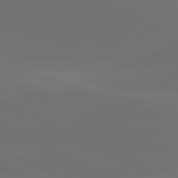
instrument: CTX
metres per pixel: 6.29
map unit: lApd
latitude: 80.6301
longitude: -82.2522
